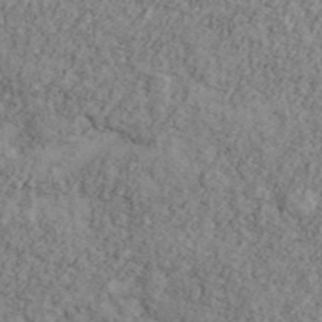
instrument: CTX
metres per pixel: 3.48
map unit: Ave
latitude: 41.1970
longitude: -111.0270
